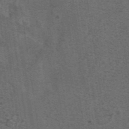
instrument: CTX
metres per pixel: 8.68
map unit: eAb
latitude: 43.9150
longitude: 105.6344
